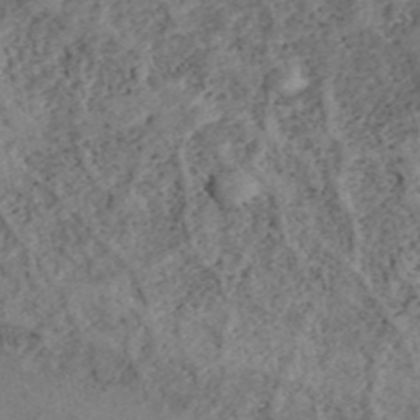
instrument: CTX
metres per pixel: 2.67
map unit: ANa
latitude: 42.1956
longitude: 18.2739
